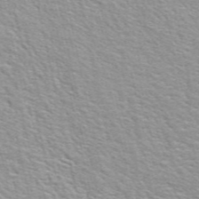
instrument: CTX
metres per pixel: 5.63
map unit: ANa
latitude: 49.3482
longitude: -73.7639
